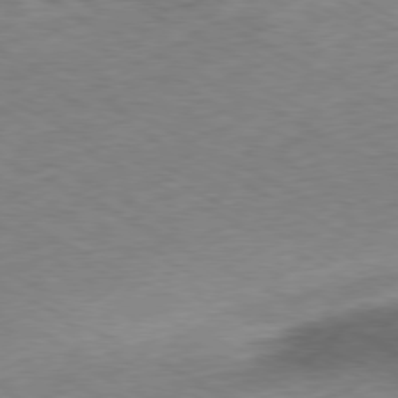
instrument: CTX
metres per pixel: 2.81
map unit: Ap
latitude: -79.4265
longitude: -68.1200
